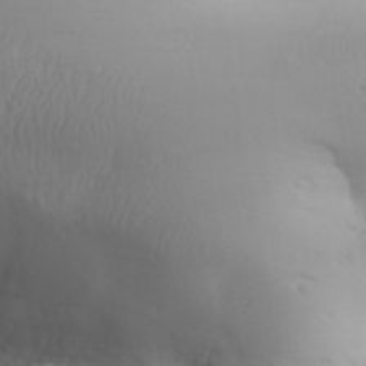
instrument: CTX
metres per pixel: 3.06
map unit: Aa
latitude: 32.1578
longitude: -143.4616
